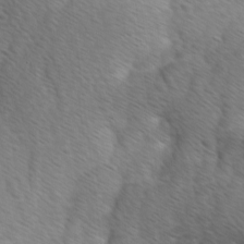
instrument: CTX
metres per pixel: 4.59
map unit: Ave
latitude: -0.2929
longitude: -112.8380
